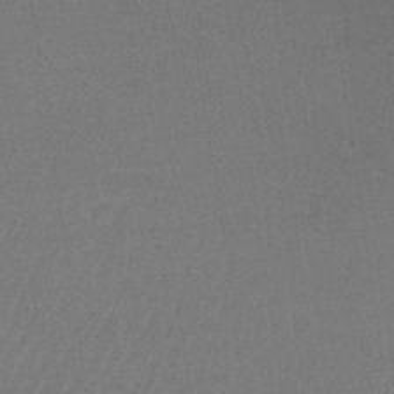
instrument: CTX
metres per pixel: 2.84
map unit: lHb
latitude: -35.7855
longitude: 68.3495
